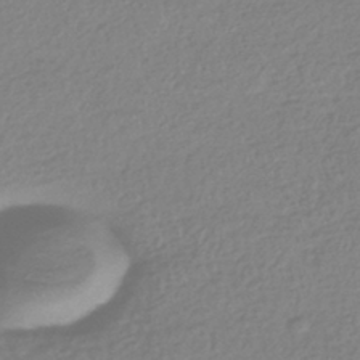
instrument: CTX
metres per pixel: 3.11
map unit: HNhu
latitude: -42.8030
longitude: 97.9556
